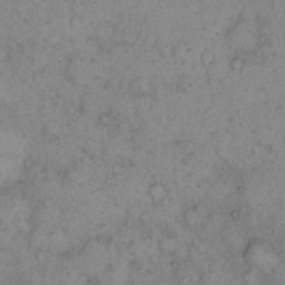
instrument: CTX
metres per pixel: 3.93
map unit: eHh
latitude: 16.5357
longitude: -63.7261
